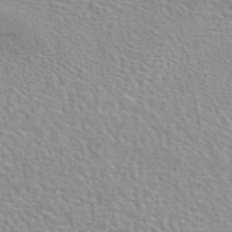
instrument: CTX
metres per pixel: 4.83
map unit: eAb
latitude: 44.2900
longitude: 110.0472
